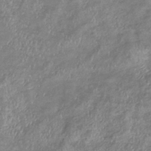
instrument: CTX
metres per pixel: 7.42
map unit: eHb
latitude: -37.2753
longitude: 75.9745
